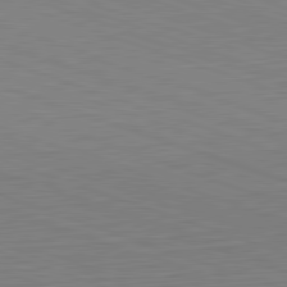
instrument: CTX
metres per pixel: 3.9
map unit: Hpe
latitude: -82.5951
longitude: 13.9178
